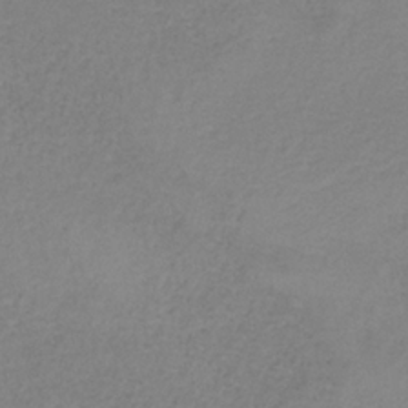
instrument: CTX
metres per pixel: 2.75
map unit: HNb
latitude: -34.0283
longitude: 53.5588
